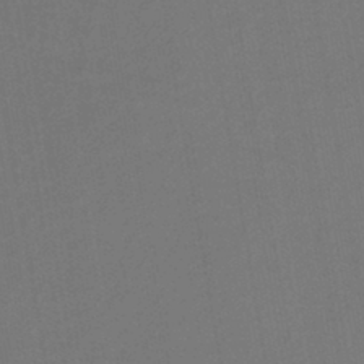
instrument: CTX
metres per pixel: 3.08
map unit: lHb
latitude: -42.5384
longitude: 73.7855
